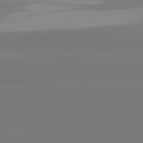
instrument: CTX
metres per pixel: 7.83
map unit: lApd
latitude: 81.0836
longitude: -156.1955
